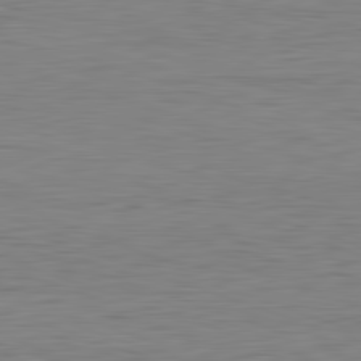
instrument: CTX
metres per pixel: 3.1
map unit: Hpe
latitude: -82.3117
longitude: 10.7652
